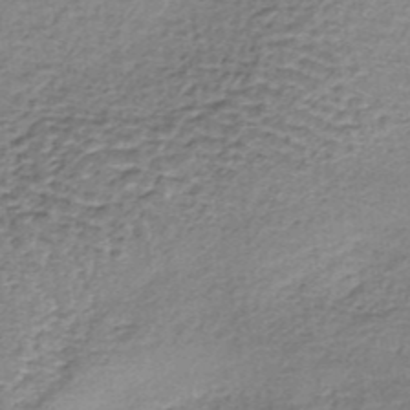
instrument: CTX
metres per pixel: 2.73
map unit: lHb
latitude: -36.4818
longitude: 60.6518
